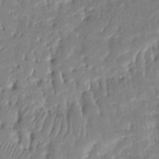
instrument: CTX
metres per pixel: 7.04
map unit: eHh
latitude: 8.5357
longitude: -73.4427
